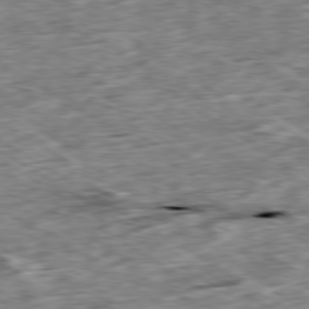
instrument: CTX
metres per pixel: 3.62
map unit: Ap
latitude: -80.0283
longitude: -90.3845
